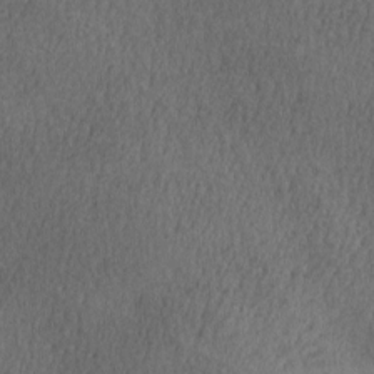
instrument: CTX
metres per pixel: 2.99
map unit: lAa
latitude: -8.9919
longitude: -125.1970
